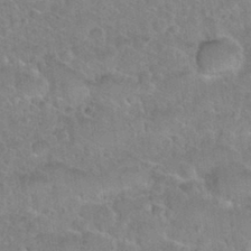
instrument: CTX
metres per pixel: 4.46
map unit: Nhu
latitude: 31.1592
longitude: -51.6316
